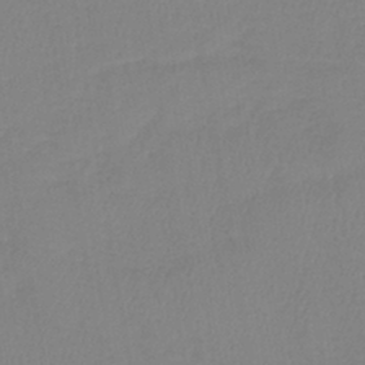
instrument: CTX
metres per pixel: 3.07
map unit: lHb
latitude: -41.3509
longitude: 74.6141
